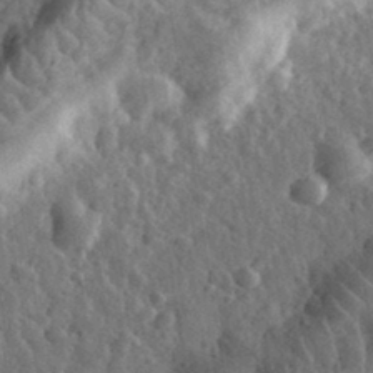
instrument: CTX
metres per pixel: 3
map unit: eHh
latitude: 33.6694
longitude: -80.0255
